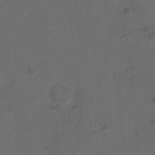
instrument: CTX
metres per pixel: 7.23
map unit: Ht
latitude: 1.0269
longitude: -25.6504
